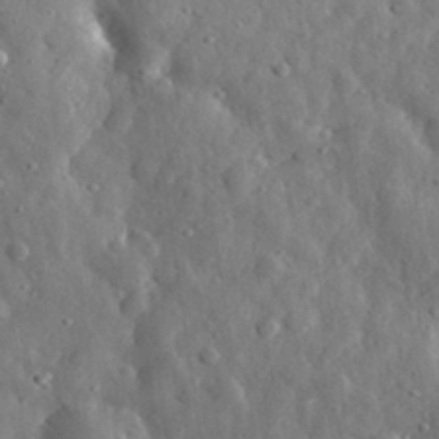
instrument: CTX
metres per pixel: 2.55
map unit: eHh
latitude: 31.0837
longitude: -74.6113
